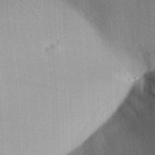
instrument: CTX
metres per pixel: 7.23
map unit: Aa
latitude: 31.3104
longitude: -142.2334
